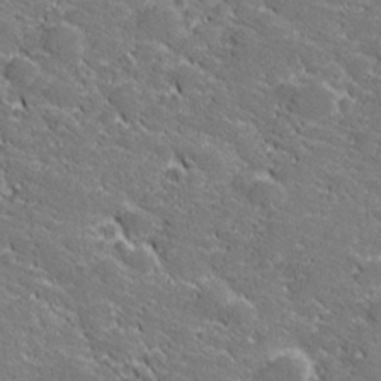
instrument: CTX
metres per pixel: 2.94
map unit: lHvf
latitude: 27.7828
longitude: 141.4454
